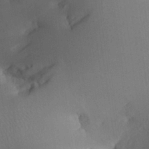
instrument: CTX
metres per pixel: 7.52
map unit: Aa
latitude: 25.9528
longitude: -133.2915
